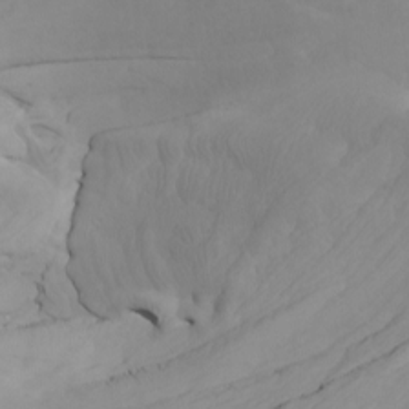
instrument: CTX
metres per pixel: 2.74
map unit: Htu
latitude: -7.5399
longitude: -67.4237
